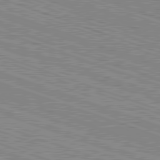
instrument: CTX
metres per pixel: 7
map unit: Hpe
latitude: -82.7463
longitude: 8.0283
